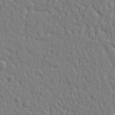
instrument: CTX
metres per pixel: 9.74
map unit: Ht
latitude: 10.3278
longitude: -77.2159
